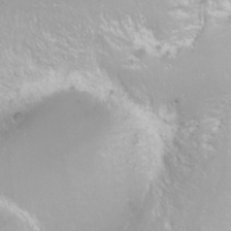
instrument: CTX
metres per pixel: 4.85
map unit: Nhu
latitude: -8.5763
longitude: -73.4426
